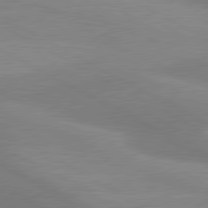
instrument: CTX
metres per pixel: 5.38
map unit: lApd
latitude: 80.8002
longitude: 125.0864
